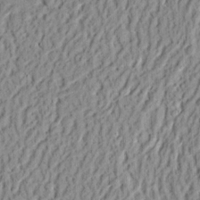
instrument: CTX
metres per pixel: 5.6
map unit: Ht
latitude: 13.1403
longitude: -74.3467
